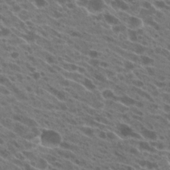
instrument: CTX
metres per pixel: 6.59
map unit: Hto
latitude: 24.2900
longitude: -40.3656
